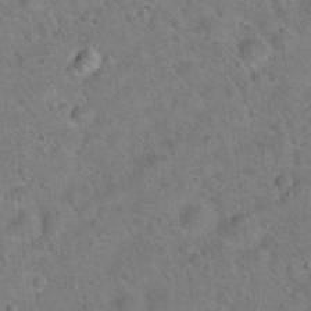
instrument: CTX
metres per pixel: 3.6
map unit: Hto
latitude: 20.6869
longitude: -49.9717
